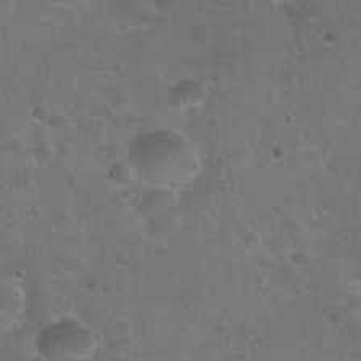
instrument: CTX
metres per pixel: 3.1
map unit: Hto
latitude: 22.5357
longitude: -53.4616
